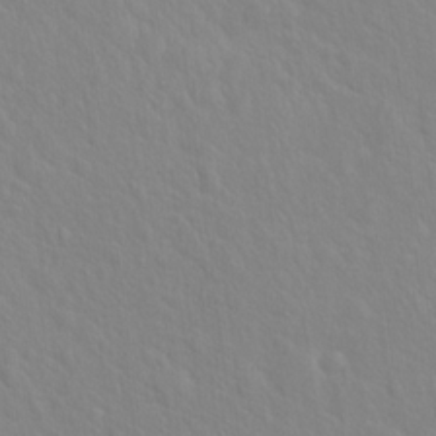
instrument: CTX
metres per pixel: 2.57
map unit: Hto
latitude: 18.1200
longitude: -39.6694
